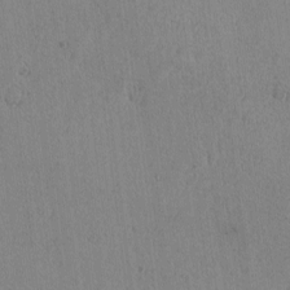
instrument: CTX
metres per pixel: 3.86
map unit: lAvf
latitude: -6.0661
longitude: -115.0080
